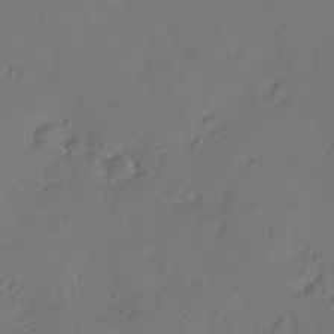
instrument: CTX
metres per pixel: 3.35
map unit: Nhu
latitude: -7.5399
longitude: -151.9528
